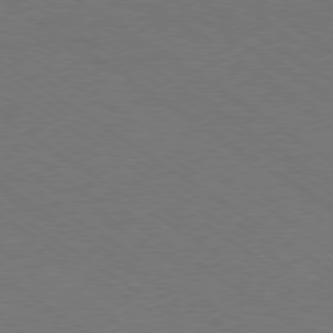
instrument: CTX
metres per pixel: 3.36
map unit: Ap
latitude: -79.8989
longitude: -66.4223
